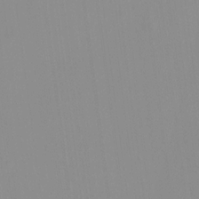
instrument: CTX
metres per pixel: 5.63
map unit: Hto
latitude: -8.1039
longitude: -41.7638
